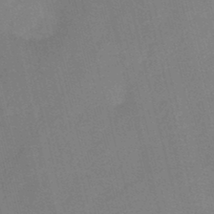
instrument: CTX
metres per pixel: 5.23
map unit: HNb
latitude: -44.8030
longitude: -37.8772
